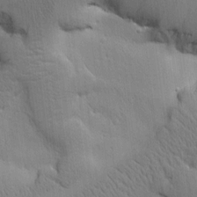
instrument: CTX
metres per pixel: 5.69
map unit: Htu
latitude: 0.9324
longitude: 174.9163
